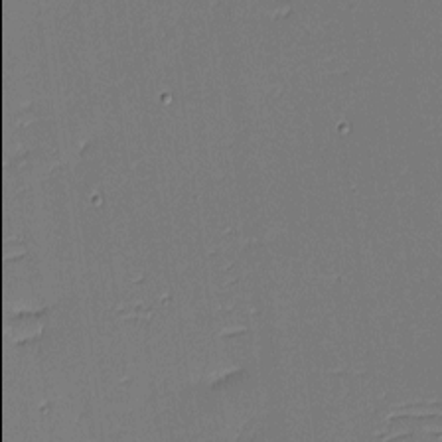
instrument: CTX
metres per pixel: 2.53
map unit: eHh
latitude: -3.7099
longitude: -81.9906
